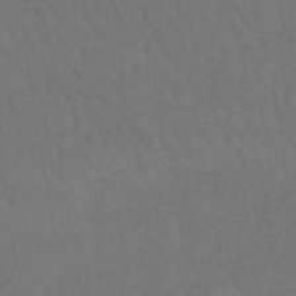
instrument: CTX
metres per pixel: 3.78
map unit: HNb
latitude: -49.9178
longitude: -53.2915
